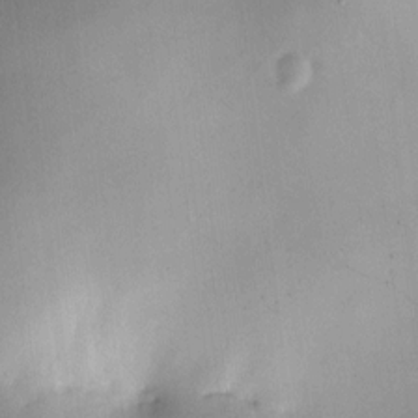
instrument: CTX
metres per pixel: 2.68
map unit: HNhu
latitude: 8.4601
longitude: 8.8030
